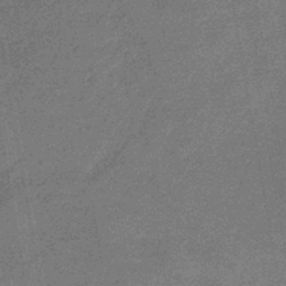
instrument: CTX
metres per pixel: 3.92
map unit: eHb
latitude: -45.7100
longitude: 86.8975
